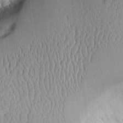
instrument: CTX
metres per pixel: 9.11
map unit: Aa
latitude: 10.5735
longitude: -128.0822
